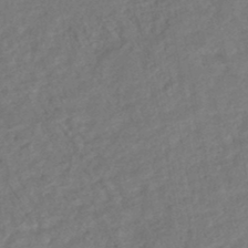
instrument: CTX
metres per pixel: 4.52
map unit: HNhu
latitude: -45.5777
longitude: 102.1039
